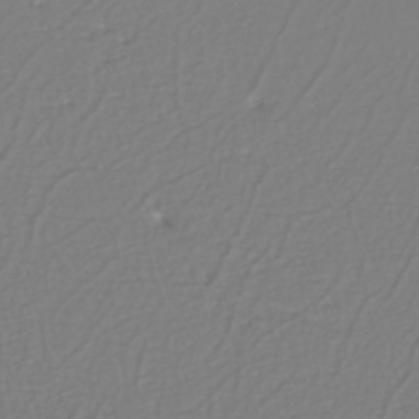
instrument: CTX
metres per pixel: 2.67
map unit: eHh
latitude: -42.5195
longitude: -33.0081
